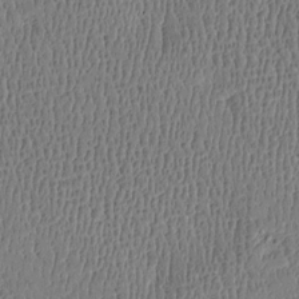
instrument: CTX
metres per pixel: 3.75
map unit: Htu
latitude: -4.7274
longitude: 175.7099
